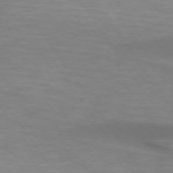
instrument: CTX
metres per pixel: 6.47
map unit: lApd
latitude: 74.0822
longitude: -51.2726
